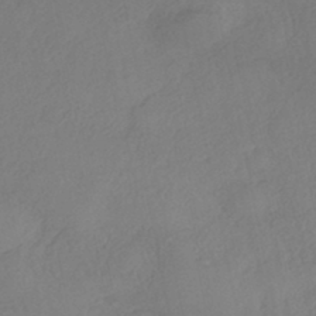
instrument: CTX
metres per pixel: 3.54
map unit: eHh
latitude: -42.6518
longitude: 122.5952
